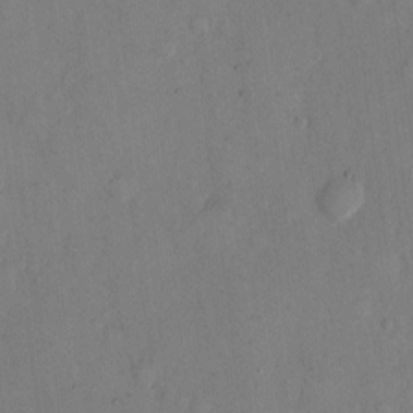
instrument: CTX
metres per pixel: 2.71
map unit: eHh
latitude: 12.7058
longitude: -62.0444
